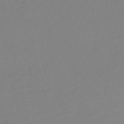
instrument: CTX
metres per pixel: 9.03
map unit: HNb
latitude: -53.6910
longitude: -50.3845
